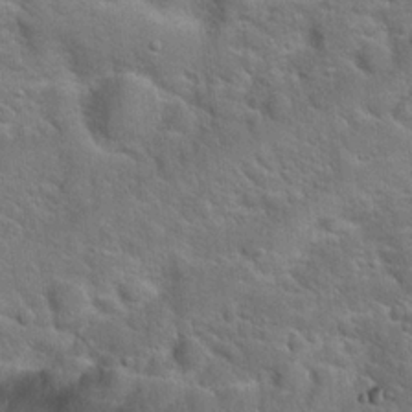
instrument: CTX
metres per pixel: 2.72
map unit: Hto
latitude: 19.5938
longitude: -51.4804
